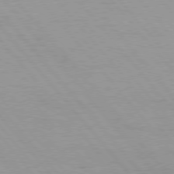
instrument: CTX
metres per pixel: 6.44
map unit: Hpe
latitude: 75.9717
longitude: -143.9717
